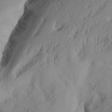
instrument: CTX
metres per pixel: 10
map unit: Aa
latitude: 30.1011
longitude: -134.2522
